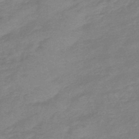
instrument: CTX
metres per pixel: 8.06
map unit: eHb
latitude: -45.1053
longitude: 81.8989
